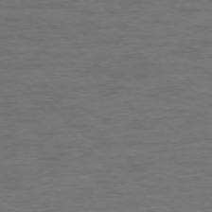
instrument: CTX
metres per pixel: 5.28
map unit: Ap
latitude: -77.3888
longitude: -93.3481
